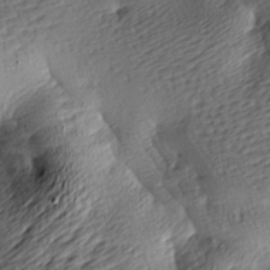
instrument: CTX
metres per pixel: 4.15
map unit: lAa
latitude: -9.2943
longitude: -126.2901
